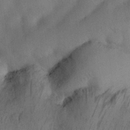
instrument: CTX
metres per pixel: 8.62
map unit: Nhu
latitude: 26.7435
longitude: -71.5182
